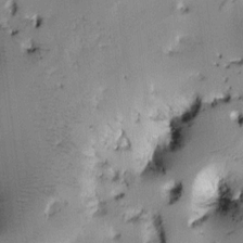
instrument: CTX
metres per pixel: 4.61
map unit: Htu
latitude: -0.5952
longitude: 171.8611
